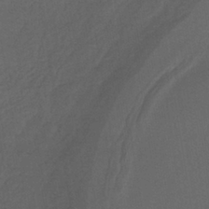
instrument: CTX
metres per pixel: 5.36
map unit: lHb
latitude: -39.2376
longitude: 69.1053
